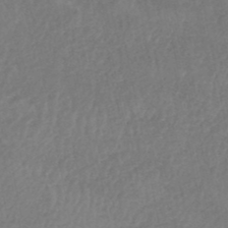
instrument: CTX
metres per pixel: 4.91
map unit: HNhu
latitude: -48.6708
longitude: 97.6344
